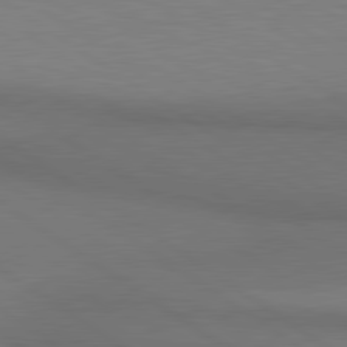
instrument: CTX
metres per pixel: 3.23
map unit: lApd
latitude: 80.7246
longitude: 161.5399
